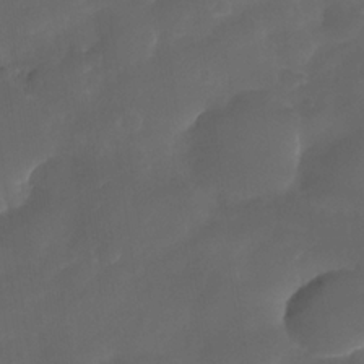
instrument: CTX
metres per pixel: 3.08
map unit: Nhe
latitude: -34.4251
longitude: -145.5938
